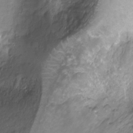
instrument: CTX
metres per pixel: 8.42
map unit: Ht
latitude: -9.1053
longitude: -20.3656
